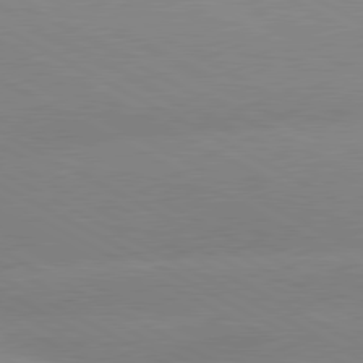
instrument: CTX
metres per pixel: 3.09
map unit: lApd
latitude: 80.3656
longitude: -154.1578
